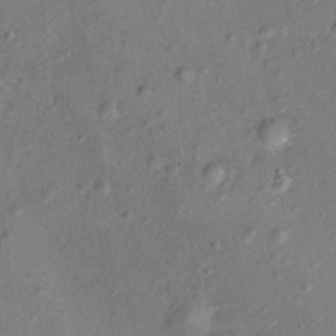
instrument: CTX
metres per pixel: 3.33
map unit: Hto
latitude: 15.9151
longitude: -42.3278
